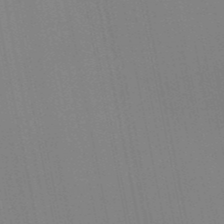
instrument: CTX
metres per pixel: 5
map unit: HNb
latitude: -51.3887
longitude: -47.0459
